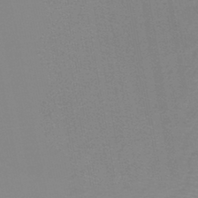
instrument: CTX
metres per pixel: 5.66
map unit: lHb
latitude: -44.4062
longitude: 55.6533
